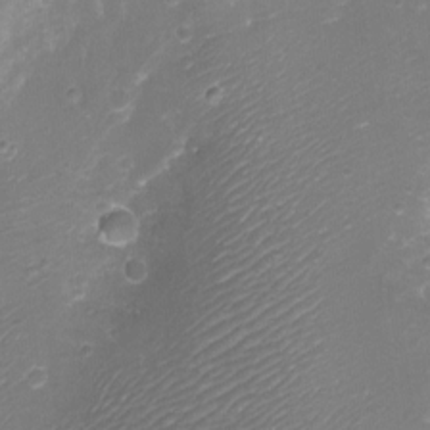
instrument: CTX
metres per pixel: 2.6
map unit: Aa
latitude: -8.3495
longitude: -71.5182
